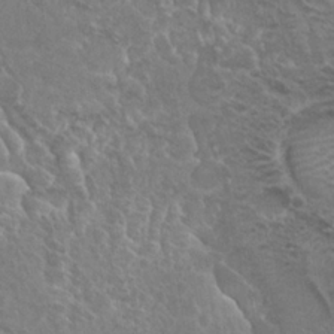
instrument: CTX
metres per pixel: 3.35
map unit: Hto
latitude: 23.4426
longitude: -40.3278
